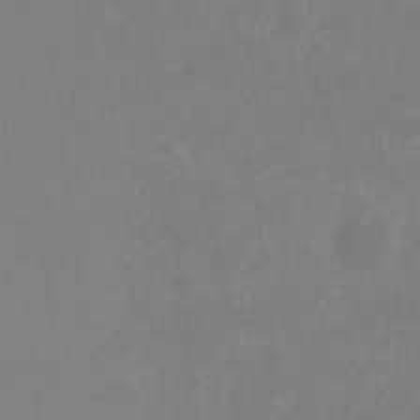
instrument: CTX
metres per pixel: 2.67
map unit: Ht
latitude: -8.8030
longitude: -33.8205
